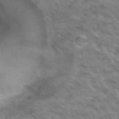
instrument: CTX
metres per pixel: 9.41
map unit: Hto
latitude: 30.3279
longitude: -43.1970
